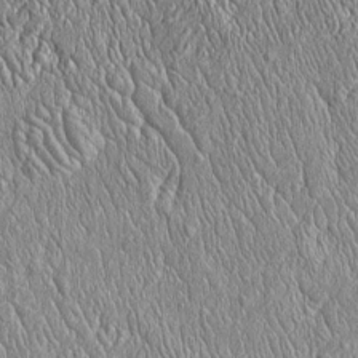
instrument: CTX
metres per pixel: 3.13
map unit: Htu
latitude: -4.5384
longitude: 158.2739
